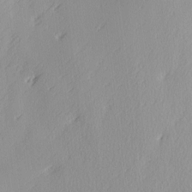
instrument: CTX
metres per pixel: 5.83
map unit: Ave
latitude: 2.7624
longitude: -111.6505
